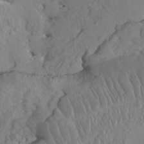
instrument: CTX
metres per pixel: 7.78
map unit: HNhu
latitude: 5.2726
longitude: -6.8380
